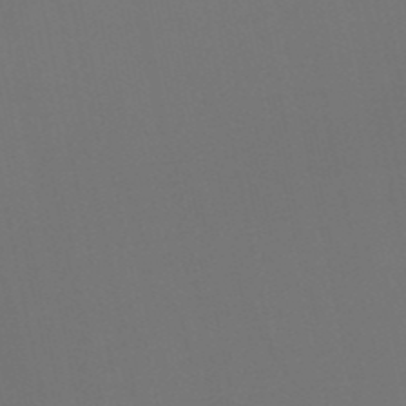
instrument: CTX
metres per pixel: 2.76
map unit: HNb
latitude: -50.6896
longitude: -46.8002
